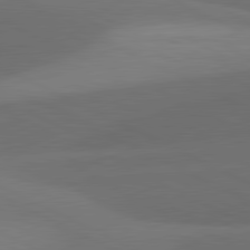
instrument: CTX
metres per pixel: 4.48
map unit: lApd
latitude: 81.1970
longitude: 126.8219
